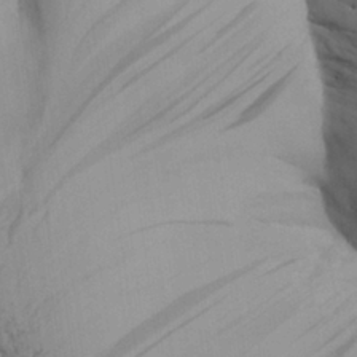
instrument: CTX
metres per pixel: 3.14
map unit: Aa
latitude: 27.2915
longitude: -132.2523
